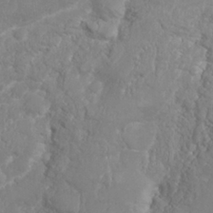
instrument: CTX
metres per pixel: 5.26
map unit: Nhu
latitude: 26.4223
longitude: -61.4237
